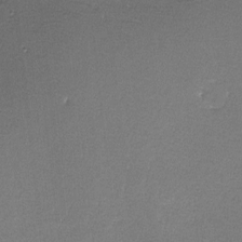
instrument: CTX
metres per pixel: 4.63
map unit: lHvf
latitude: -11.4643
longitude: -102.5168
